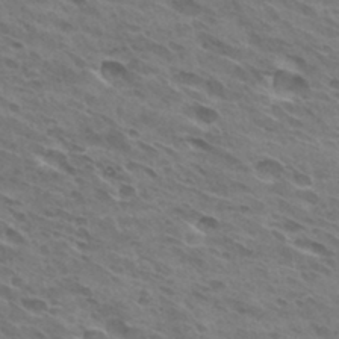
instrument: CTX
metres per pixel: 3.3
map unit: Hto
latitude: 31.9906
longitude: -41.0647
